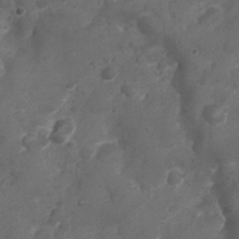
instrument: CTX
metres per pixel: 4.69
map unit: Nhu
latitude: 25.4237
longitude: -63.3293
